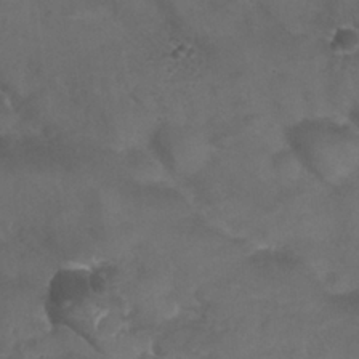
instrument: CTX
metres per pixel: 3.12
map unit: Nhu
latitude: 24.9135
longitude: -53.2726
